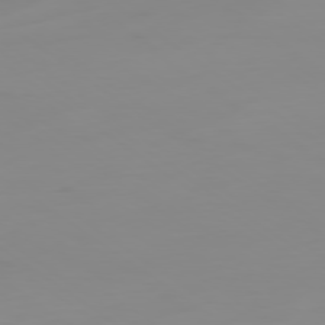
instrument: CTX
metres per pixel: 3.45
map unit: Ap
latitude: -78.9163
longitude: -78.8380
